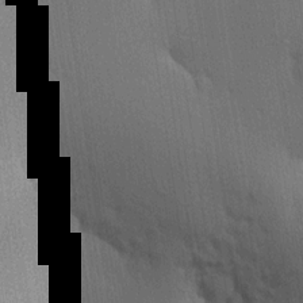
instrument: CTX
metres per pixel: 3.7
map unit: lHvf
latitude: 19.9339
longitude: 141.6911
